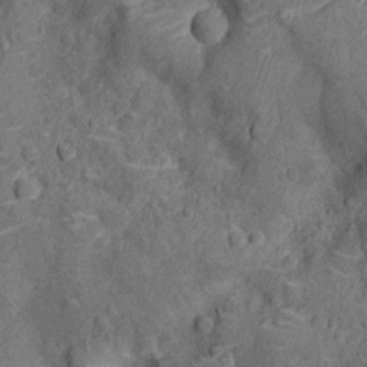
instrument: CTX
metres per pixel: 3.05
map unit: Nhu
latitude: -13.9745
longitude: -23.6694
